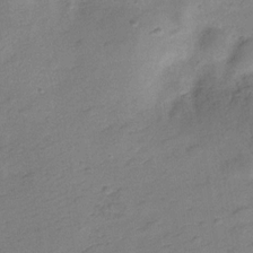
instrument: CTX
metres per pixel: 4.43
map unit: Hve
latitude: -28.4062
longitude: 92.6707
